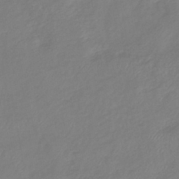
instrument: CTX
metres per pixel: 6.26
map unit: lHb
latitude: -41.8044
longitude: 81.2187
